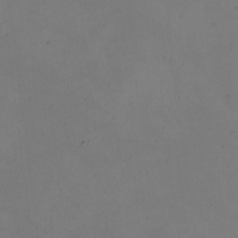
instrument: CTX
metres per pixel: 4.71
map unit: eHh
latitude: -2.5384
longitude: -74.0255
